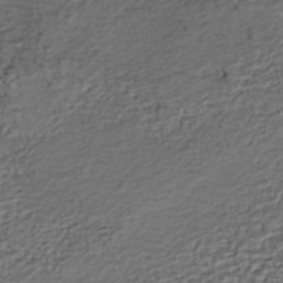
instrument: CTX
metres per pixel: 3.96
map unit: HNhu
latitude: -45.2565
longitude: 106.2173
